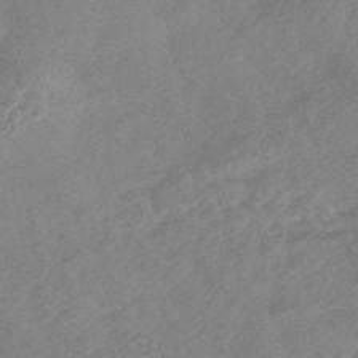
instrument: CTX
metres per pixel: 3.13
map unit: HNhu
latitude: -45.0864
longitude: 91.7100
